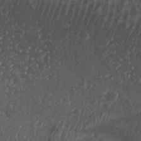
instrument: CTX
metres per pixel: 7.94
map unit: Nhu
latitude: 25.9906
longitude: -63.0648
